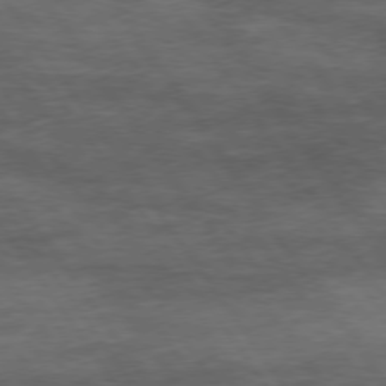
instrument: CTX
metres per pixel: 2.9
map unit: Hpe
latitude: 74.4412
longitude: -142.7057
